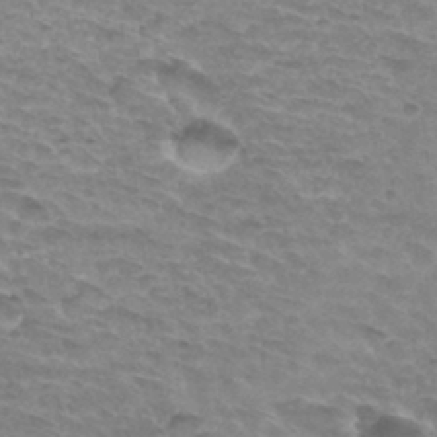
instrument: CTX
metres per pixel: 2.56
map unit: Hto
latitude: 33.4804
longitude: -46.4979
